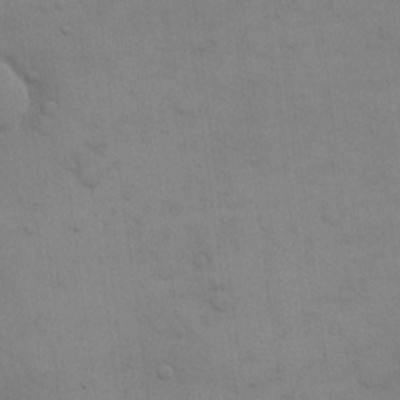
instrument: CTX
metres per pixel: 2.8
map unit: eHh
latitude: 17.3104
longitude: -66.4223
